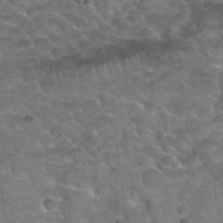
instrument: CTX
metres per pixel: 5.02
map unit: Nhu
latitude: 31.7072
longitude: -52.2523
